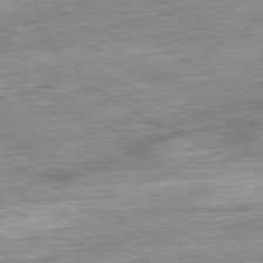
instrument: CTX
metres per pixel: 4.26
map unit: Ap
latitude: -81.0298
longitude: -81.0269
